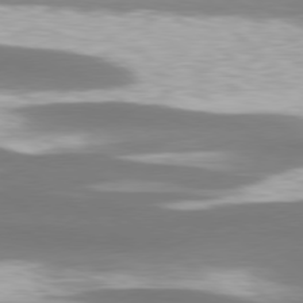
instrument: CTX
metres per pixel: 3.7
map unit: lApd
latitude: 78.9703
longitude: -47.4049
